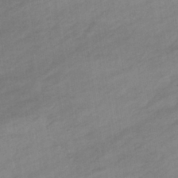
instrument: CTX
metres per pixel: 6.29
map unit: eHb
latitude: -36.9541
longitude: 78.2928
